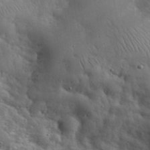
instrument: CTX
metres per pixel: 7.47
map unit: eHh
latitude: 36.6680
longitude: -67.4615
